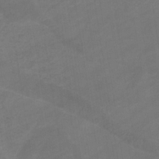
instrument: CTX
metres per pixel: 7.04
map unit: eHb
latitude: -33.2187
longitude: 72.6896
